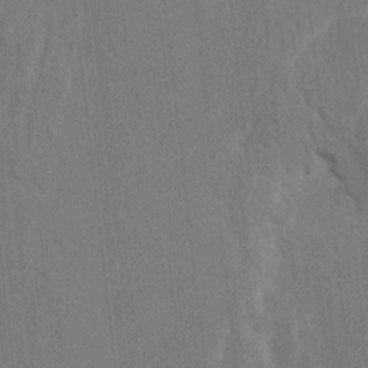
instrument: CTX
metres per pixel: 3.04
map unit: HNhu
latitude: 4.1956
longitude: -7.6316
